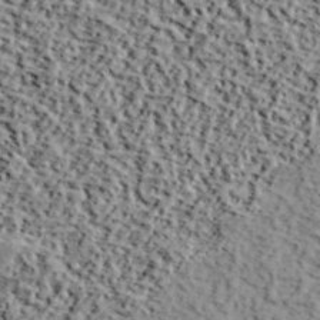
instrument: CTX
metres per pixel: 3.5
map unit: lHvf
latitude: 39.9906
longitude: -87.7638
